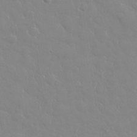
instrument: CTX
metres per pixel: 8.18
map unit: eHh
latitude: 32.7624
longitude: -60.3089
